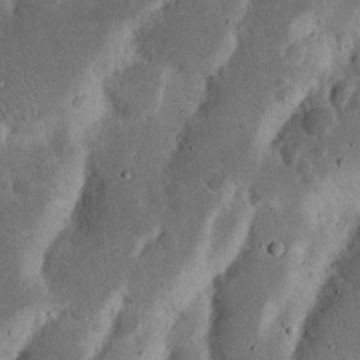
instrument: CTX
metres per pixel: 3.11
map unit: Nhu
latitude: 18.1955
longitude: -74.8758
